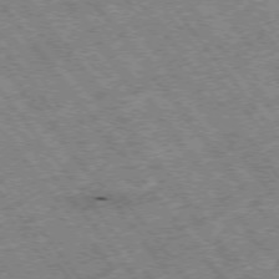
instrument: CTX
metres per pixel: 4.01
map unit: Hpe
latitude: -75.4644
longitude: -20.6491
